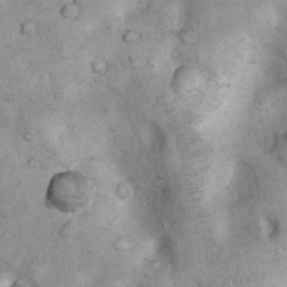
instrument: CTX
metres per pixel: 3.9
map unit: Nhu
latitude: 7.8394
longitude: -23.5749
